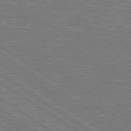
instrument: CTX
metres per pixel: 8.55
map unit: Hpe
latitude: 79.1214
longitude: -131.1215
